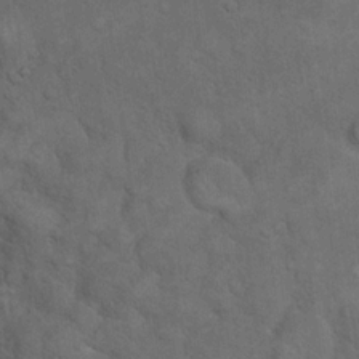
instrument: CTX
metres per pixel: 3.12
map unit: eHh
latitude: 17.9339
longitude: -63.3860
